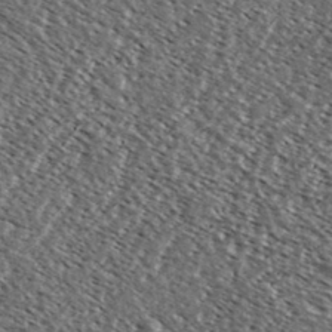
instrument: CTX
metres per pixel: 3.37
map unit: Ave
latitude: 37.2726
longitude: -108.7246
